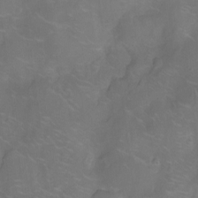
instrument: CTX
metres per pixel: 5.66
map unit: Nhu
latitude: -14.1606
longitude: -24.5167
